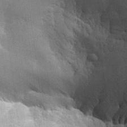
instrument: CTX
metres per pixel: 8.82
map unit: Aa
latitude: 25.3103
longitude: -127.5749
